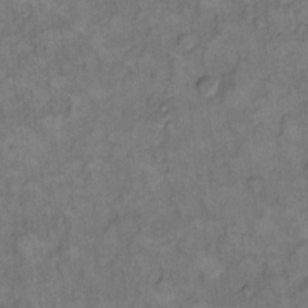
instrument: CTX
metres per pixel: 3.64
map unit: eHh
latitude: 13.8772
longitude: -64.7435
